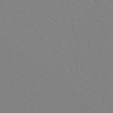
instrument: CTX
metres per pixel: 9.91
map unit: Htu
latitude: -12.1417
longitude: -71.4615
